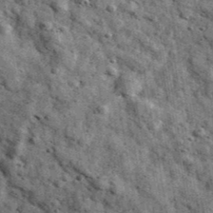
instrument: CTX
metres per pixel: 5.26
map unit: Ave
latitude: 40.4223
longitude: -107.1970
